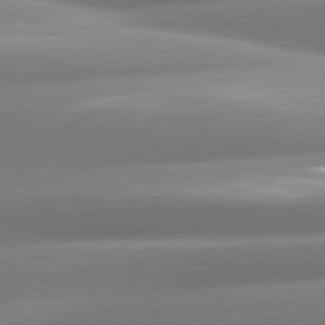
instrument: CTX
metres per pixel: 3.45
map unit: lApd
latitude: 80.7435
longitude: -159.6505
